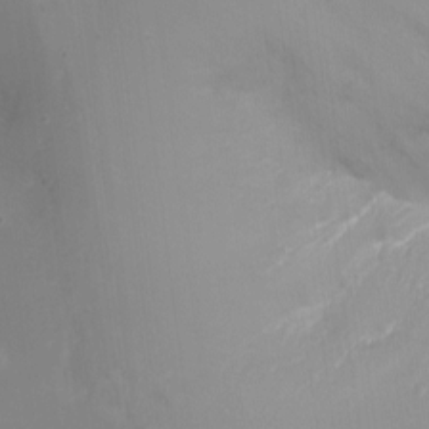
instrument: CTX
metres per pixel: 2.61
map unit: Ht
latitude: -16.5007
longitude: -43.3293
